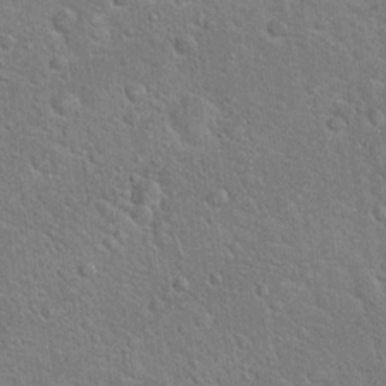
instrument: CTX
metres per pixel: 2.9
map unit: Hto
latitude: 18.8191
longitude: -51.0269
